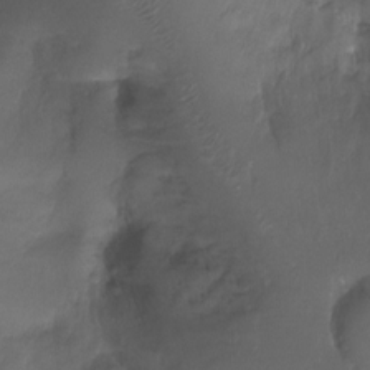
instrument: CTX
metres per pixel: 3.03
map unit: Nhu
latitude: -17.7289
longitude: -45.8205
